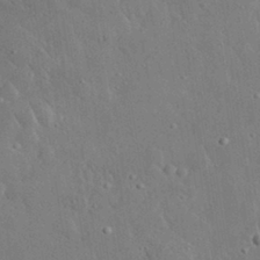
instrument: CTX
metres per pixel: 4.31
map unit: lHvf
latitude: 32.5357
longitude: -85.7828
